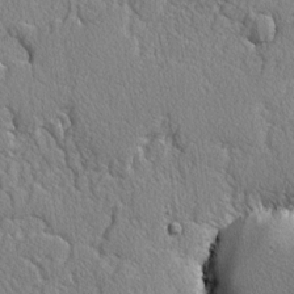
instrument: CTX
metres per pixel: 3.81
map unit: lAvf
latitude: -3.0675
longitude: -108.8191
